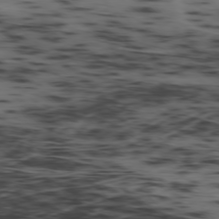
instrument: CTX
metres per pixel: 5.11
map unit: Ap
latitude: -78.3117
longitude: -74.6868
